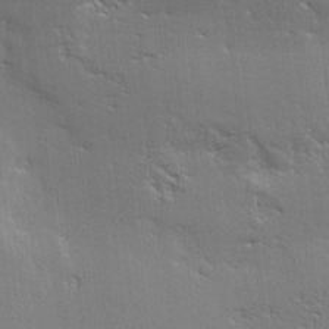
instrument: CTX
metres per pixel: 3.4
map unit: Ave
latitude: 17.7072
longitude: -138.0255
